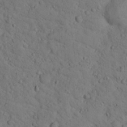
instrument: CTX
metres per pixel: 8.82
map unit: lHvf
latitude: 13.3860
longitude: 178.0850
